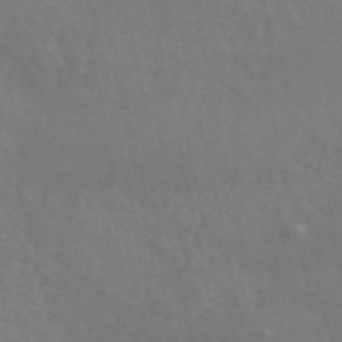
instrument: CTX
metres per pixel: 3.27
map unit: ANa
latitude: 50.6112
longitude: -81.4048
